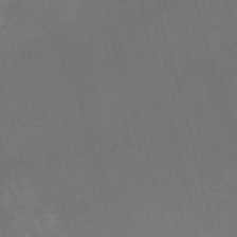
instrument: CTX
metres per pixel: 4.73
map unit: Nve
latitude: -58.2172
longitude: 64.3118
